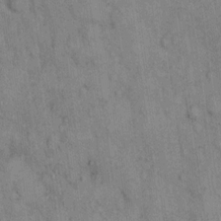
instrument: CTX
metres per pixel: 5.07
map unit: eHh
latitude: 14.7058
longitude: -63.1403
